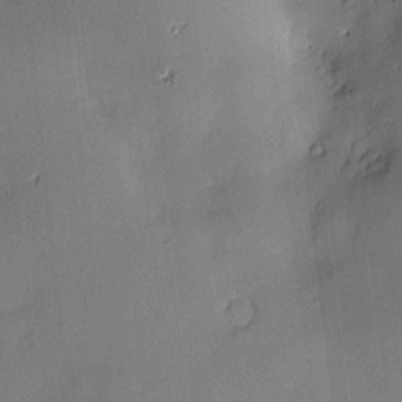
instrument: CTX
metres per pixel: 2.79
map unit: Hve
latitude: -9.9556
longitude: 175.5777
